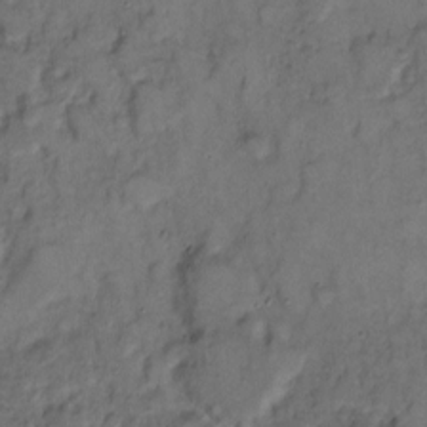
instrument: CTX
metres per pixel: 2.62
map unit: eHh
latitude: 9.1025
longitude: -62.4034
